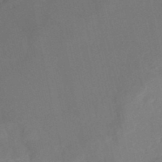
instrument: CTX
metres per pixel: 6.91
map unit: Nhe
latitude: -48.4440
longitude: -171.9150
